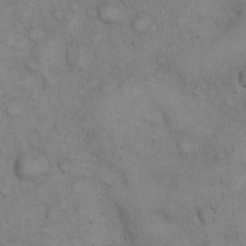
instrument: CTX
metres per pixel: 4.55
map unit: eHh
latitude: 21.6883
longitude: -59.4426
